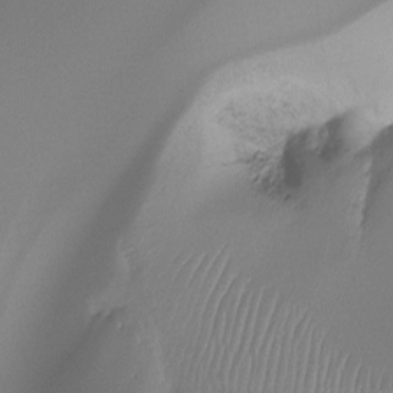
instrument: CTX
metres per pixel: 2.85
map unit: Ht
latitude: -16.7275
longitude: -46.0822
